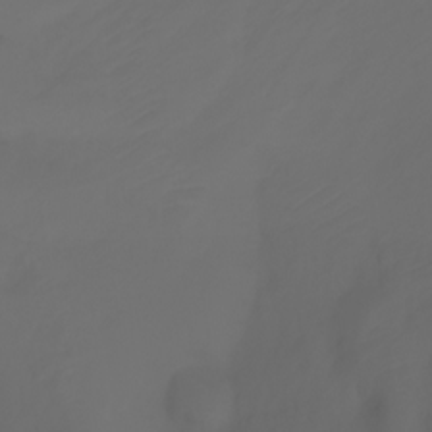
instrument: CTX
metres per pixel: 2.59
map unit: Ht
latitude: -3.8044
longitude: -61.4237
